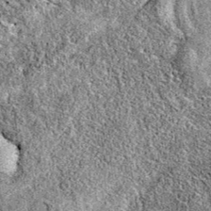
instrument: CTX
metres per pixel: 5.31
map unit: eAb
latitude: 37.2348
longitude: 111.3321
